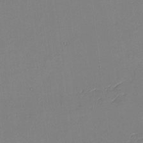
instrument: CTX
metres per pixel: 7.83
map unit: eHh
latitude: -3.6910
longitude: -80.0255
